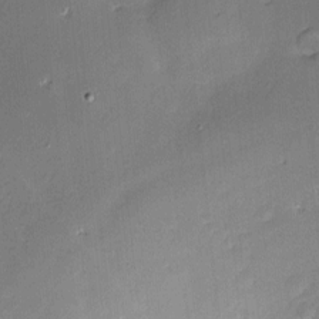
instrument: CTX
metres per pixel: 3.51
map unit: Hve
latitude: -9.0486
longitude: 175.4265
